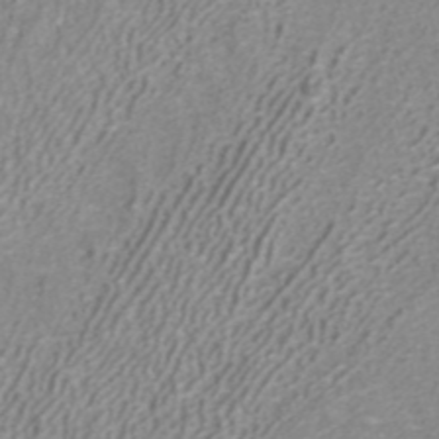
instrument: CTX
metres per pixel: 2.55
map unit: ANa
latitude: 40.5167
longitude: 24.4251
